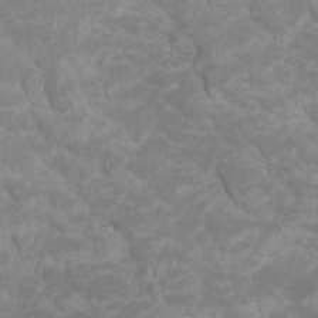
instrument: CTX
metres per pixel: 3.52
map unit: Htu
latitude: -10.5574
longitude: -73.1970
